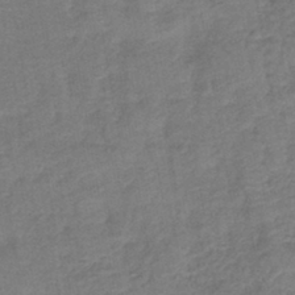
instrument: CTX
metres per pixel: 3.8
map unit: lHb
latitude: -42.3306
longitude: 79.7099
